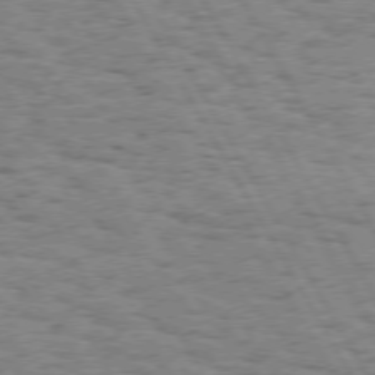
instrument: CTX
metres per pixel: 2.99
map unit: Hpe
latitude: 74.1767
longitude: -135.2726
